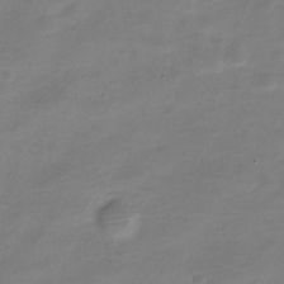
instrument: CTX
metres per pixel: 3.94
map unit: Nve
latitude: -21.3131
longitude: 105.3320
